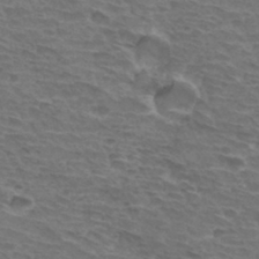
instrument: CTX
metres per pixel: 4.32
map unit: Hto
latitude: 32.9325
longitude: -44.0822
